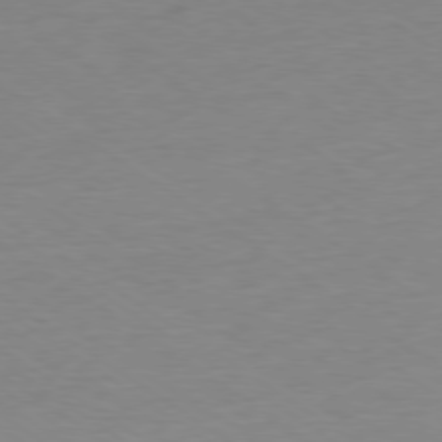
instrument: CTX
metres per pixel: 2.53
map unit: Ap
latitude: -78.5951
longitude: -59.1403
